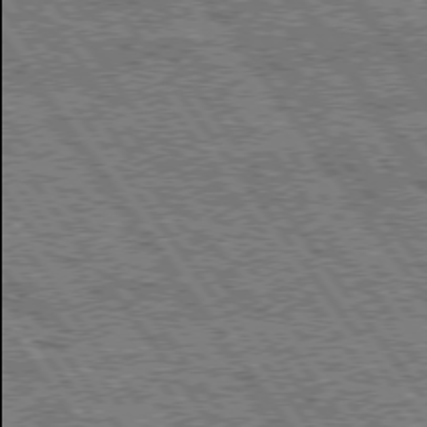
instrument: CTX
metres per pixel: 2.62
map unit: Hpe
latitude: 75.1025
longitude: -153.9906
